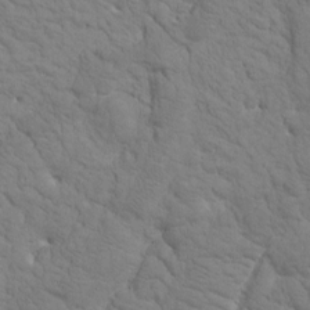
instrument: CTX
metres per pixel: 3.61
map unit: Htu
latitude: -1.0865
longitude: 174.2739
